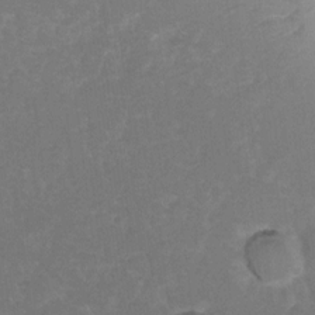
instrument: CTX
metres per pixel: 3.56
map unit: Hto
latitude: 6.3845
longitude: -30.6869
